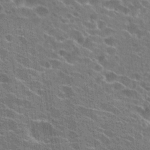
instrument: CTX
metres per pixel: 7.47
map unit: Hto
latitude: 24.8569
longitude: -43.3104
